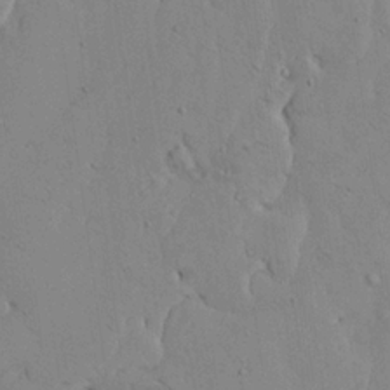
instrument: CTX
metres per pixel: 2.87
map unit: Aa
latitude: 21.8961
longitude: -139.7639
